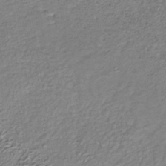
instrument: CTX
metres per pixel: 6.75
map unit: lHb
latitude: -35.3321
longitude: 63.4076
